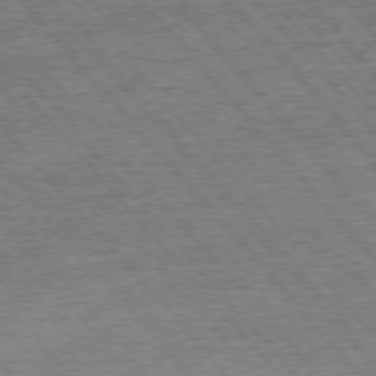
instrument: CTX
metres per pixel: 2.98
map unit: Ap
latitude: -77.1053
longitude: -96.2900
